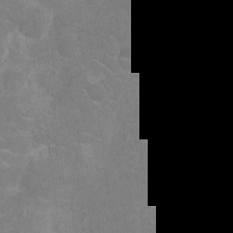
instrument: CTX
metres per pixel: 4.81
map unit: Nhu
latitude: -14.7086
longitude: -24.8757
